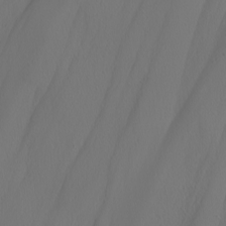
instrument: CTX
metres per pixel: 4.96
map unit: Nhu
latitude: -5.0297
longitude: -95.2915
